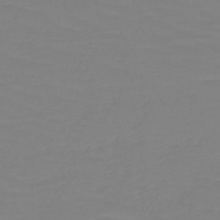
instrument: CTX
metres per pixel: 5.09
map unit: HNb
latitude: -49.4644
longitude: -51.1592
